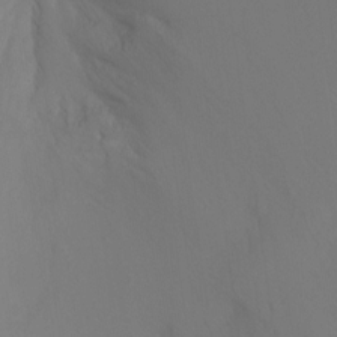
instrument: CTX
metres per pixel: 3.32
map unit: Ht
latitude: -11.3888
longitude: -34.4979
